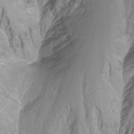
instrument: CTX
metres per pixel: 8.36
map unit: Nhu
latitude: -7.5777
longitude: -71.2915
